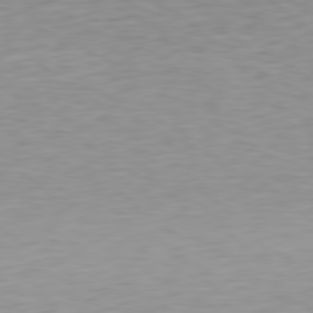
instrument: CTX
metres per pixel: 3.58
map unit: Hpe
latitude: 78.4223
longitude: -145.5938
